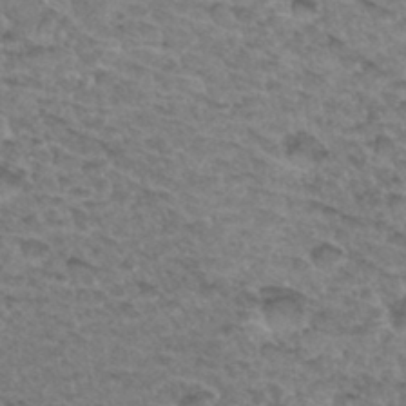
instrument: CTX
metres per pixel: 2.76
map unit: Hto
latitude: 33.4237
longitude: -47.7450
